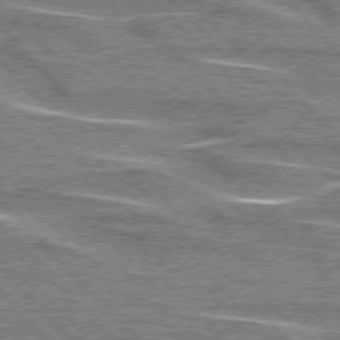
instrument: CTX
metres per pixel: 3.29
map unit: lApd
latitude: 76.2144
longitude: -81.5371
